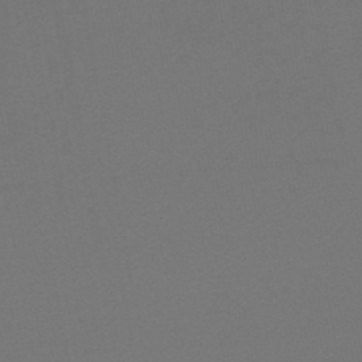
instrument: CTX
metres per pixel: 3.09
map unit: lHb
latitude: -45.6533
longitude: 68.6140
